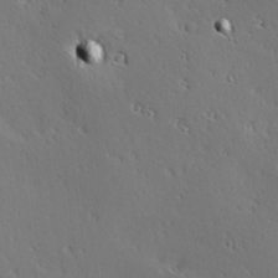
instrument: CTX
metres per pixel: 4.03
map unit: Hve
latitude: 25.2348
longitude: -92.4034
